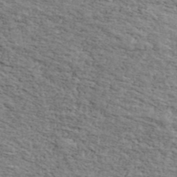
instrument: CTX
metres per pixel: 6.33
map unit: Ave
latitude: 41.4804
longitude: -109.7827
